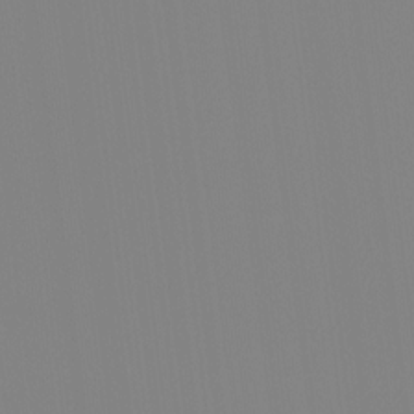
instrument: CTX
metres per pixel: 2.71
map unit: Ht
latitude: -15.3699
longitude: -51.1970
